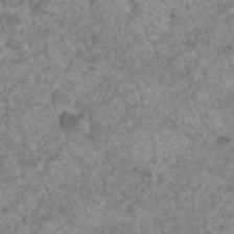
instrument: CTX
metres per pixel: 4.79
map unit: Hto
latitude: 33.2159
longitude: -49.6883
